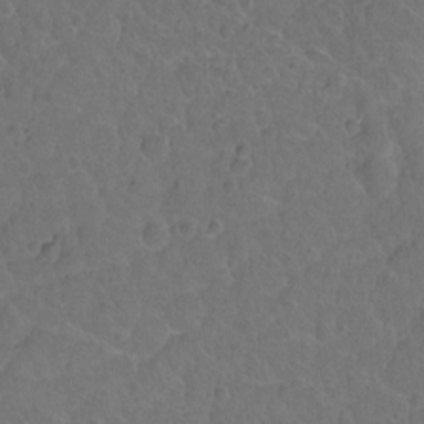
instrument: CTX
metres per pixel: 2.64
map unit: Hto
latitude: -3.1809
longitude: -34.7435
